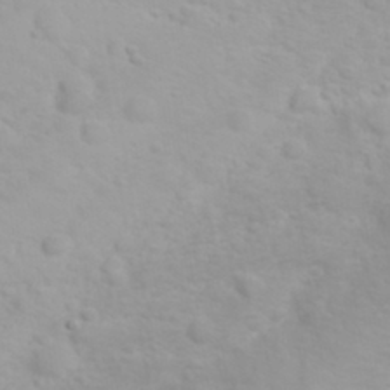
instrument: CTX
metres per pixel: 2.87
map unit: eHh
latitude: 31.8773
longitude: -60.4412
